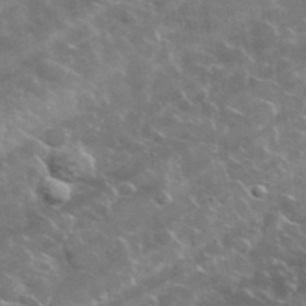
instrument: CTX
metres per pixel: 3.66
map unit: lHvf
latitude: 37.2537
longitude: -90.1578
